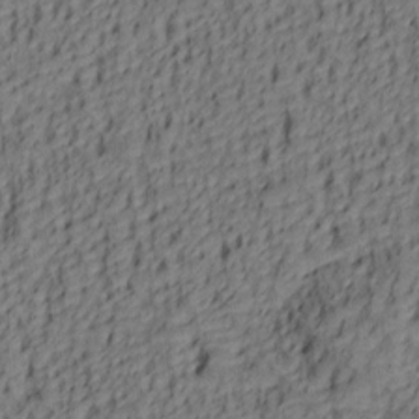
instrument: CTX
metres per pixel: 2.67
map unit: lAa
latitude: 4.7435
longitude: -114.4223
